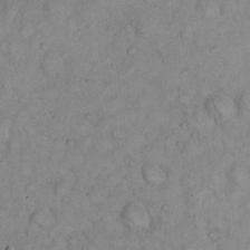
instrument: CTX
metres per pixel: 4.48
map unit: eHh
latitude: 20.9136
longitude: -59.7261
